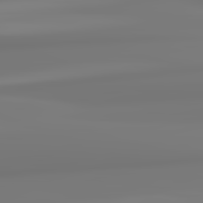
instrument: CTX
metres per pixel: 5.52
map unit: lApd
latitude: 82.4978
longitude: 170.5952
